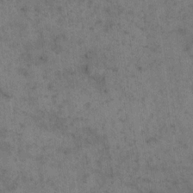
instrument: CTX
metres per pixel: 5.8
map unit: eHh
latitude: 18.0255
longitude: -63.5749
